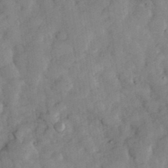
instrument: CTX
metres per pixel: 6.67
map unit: eHh
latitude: 34.7624
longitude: -69.4238
